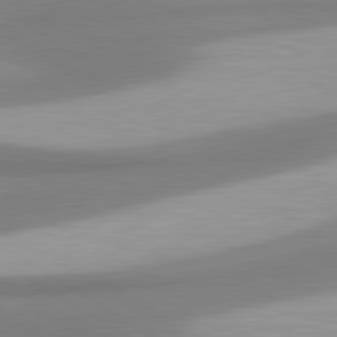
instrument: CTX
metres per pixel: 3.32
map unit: lApd
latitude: 80.6868
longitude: 175.4643
